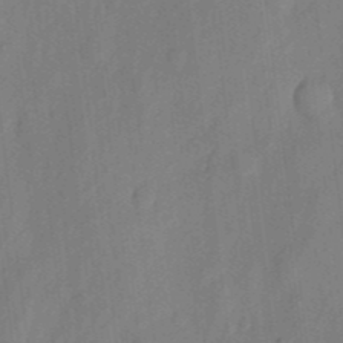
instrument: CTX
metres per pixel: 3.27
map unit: eHh
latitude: 5.9339
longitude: -73.7828
